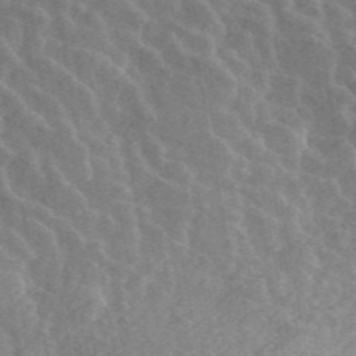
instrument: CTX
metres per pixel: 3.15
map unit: ANa
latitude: 45.1025
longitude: 38.6329
